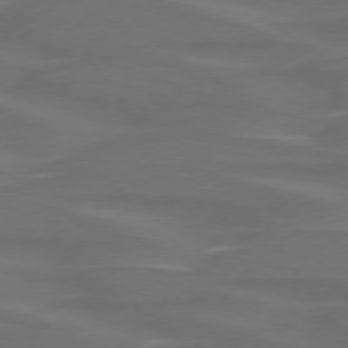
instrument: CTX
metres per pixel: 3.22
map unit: lApd
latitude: 75.0270
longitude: -79.1970
